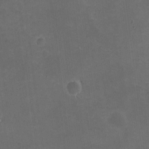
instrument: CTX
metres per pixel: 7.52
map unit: eHh
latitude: -8.5952
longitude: -66.4034
